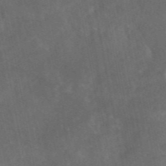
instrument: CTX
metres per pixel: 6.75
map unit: eAb
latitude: 46.2901
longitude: 125.5777
